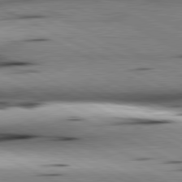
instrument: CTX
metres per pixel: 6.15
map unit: lApd
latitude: 80.9514
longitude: 156.2550
